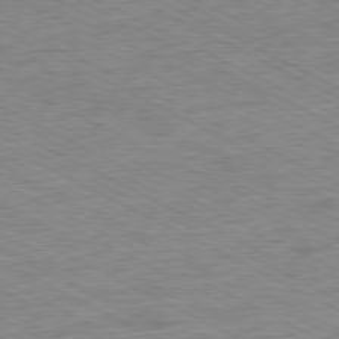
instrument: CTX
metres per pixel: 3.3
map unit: Ap
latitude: -80.8975
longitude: -76.1766
